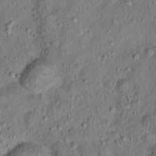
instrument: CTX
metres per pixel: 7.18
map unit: Hto
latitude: 10.8191
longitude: -37.8961
